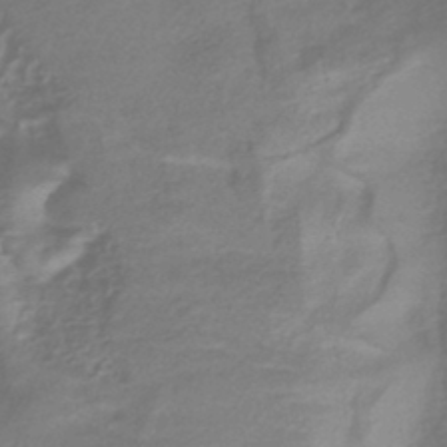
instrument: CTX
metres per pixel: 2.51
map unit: HNhu
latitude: -42.7841
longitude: 89.8044
